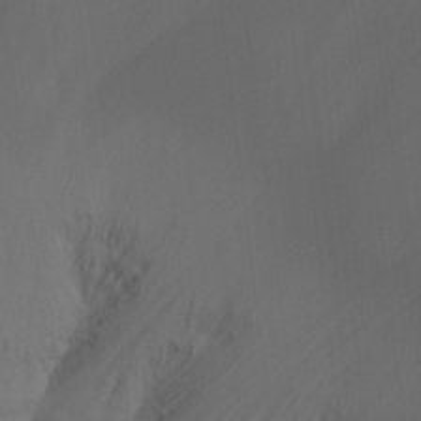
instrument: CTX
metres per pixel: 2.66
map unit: Hto
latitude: -7.8800
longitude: -50.9135
